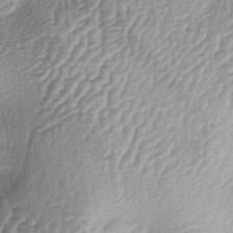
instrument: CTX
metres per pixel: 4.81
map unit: lAa
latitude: -4.1416
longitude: -128.4412
